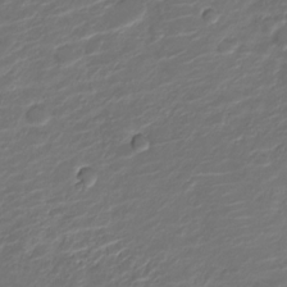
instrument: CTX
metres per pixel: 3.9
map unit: Nve
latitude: -20.1794
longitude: 105.3509
